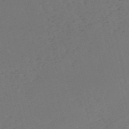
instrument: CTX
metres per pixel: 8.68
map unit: HNb
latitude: -55.0676
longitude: -41.7827
